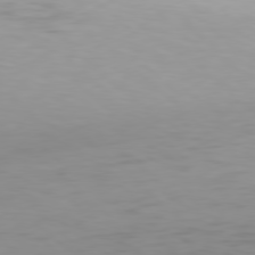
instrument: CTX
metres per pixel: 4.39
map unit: Hpe
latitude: 77.4048
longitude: -168.9136
